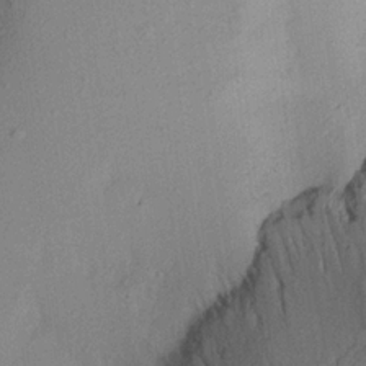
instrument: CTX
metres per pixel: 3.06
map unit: Aa
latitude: 21.1592
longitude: -144.7246
